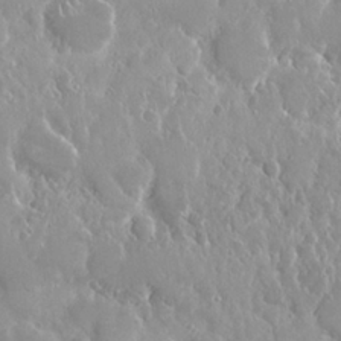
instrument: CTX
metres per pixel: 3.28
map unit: Nhu
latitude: 24.8757
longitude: -60.7246
